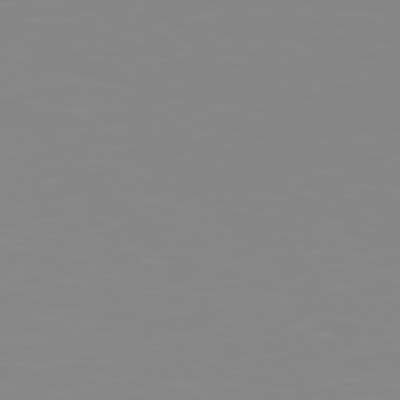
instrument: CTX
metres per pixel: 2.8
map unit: Hpe
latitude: 77.0647
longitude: -172.3278
